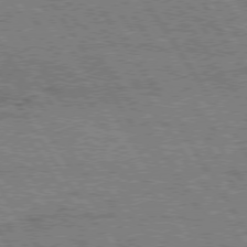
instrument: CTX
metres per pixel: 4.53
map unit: Hpe
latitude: 75.1592
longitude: -154.9136
